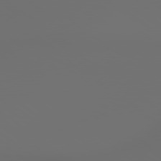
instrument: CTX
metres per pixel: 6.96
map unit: lApd
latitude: 79.4238
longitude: 177.0864
